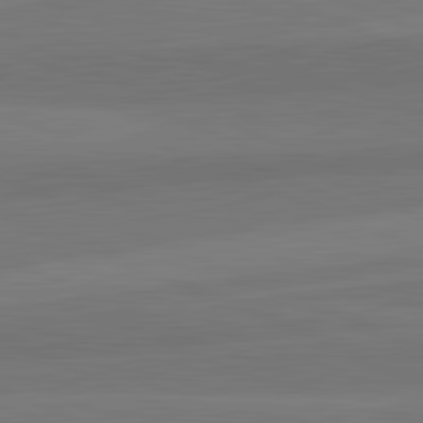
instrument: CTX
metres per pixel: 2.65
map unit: lApd
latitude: 82.6868
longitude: 157.5588
